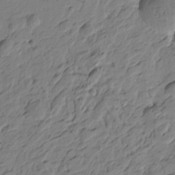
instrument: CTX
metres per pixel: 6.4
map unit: Htu
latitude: -3.8422
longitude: -178.4790
